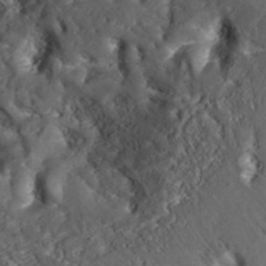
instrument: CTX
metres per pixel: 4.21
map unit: ANa
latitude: 37.2348
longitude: 19.5588
